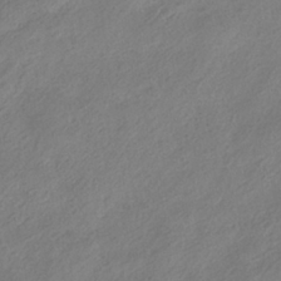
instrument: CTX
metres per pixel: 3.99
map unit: ANa
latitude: -36.9541
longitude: 94.9352
